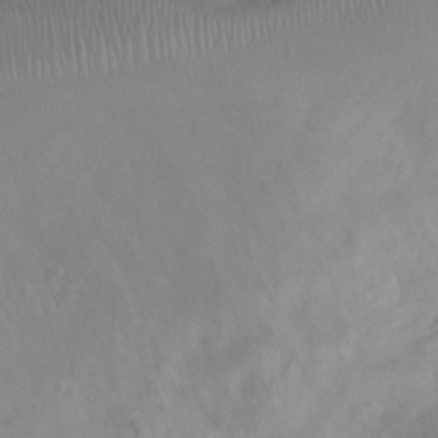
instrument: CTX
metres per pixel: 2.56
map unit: Ht
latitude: -3.2186
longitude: -18.3089
